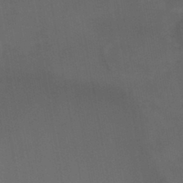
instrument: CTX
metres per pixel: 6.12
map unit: HNb
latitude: -45.3888
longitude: -39.7261
